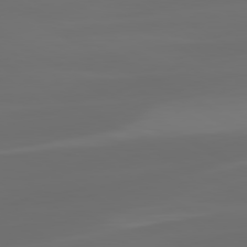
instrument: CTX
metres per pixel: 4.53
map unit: lApd
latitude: 80.2522
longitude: -91.9906
